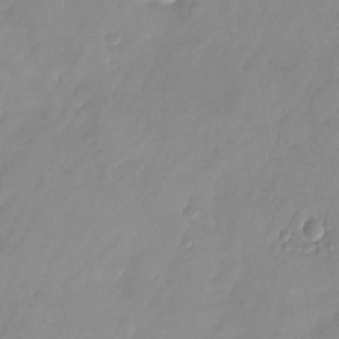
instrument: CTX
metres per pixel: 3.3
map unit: Nhu
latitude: -24.0283
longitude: -69.8206
